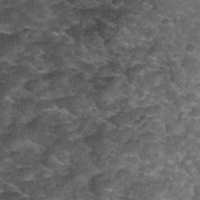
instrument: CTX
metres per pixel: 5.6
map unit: Hto
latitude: 34.6679
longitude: -53.0269
